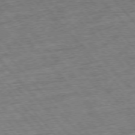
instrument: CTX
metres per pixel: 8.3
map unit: Hpe
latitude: -76.5763
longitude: -16.6491
